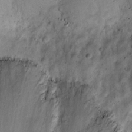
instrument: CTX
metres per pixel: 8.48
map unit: eHh
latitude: 22.7624
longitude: -67.6693
